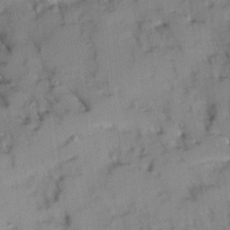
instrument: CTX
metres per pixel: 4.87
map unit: Ave
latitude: 9.1781
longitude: -103.1403
